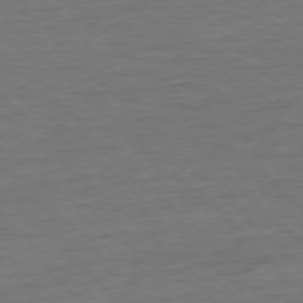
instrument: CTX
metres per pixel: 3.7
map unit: Ap
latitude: -76.8219
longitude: -94.2712
